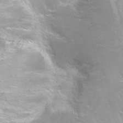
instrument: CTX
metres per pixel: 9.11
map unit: Nhu
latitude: -6.1417
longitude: -48.7624
